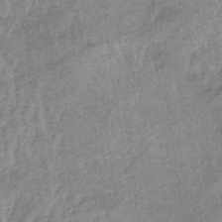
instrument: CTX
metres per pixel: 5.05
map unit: lHb
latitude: -33.8801
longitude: 70.6519
